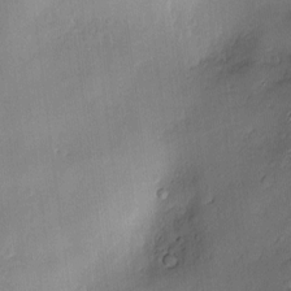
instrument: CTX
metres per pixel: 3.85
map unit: Hve
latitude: -9.8611
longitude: 174.4251
